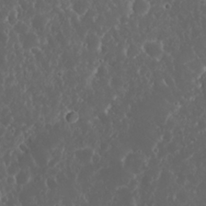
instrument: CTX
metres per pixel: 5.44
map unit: Nhu
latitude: 23.9150
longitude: -59.3860
